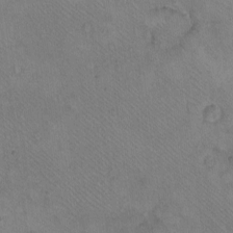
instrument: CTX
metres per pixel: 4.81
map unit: eHh
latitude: -9.9367
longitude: -67.6505
